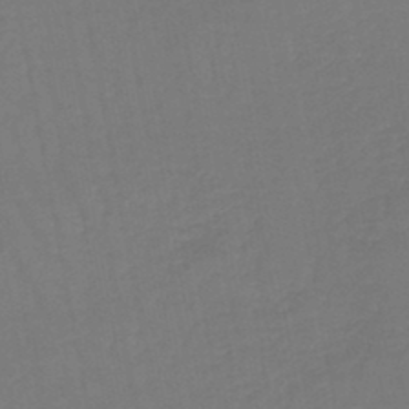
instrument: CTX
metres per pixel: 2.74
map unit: lHb
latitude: -45.9745
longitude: 77.5210
